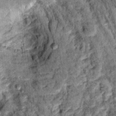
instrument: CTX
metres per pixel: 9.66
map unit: Hto
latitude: 14.4601
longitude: -35.8205
